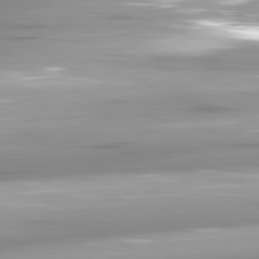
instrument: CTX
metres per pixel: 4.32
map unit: lApd
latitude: 81.0836
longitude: -146.3279
